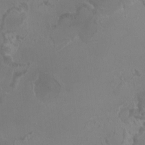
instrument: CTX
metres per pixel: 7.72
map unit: HNhu
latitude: 3.9717
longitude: -1.8205
